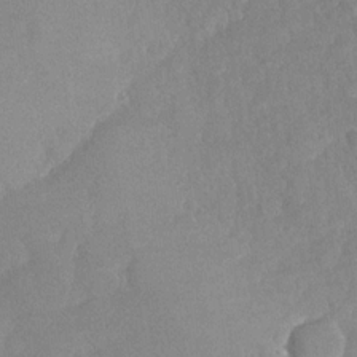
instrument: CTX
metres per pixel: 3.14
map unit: Nhu
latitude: -29.5021
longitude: -60.4412
